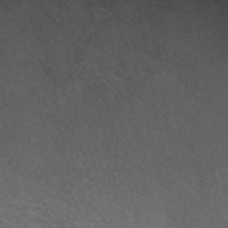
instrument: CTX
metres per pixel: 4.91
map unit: eAb
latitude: 48.8758
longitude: 118.8975
